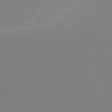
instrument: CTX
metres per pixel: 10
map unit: Ap
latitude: -73.9367
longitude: -69.7450
